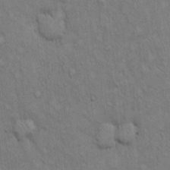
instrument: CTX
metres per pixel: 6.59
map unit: Hto
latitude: 13.5938
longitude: -60.8002
